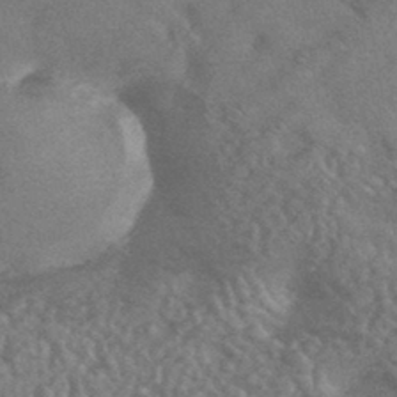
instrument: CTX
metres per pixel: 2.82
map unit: HNhu
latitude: -43.1620
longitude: 92.6896
